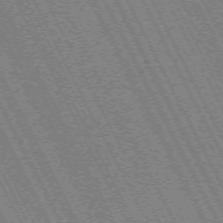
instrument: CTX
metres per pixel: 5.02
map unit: Hpe
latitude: -71.3699
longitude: 9.4265
